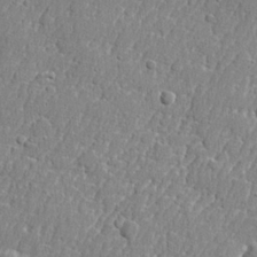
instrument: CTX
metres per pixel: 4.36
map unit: lHvf
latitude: 23.9528
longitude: 141.4643
